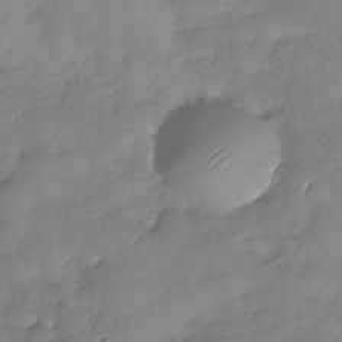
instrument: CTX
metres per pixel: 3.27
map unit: Nhe
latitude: -37.1998
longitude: -147.5938
